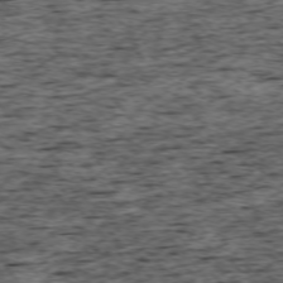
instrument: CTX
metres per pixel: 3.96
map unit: Ap
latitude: -75.3510
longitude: -92.1577
